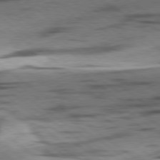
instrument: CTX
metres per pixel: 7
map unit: lApd
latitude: 78.8380
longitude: -51.5560
